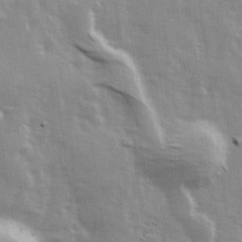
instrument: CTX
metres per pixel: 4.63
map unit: Ave
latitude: 13.6505
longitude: -103.3104
